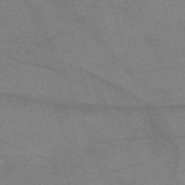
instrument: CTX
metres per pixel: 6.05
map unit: eHh
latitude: -61.0675
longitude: 54.1039
